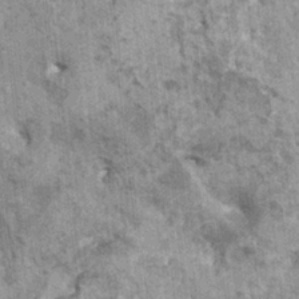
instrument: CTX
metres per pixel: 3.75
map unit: HNhu
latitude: 3.5560
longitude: 4.9163
